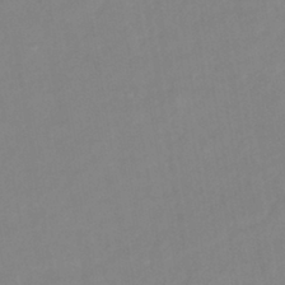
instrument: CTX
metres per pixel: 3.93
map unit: lHb
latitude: -40.3117
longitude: 74.5385
